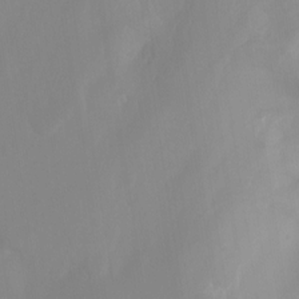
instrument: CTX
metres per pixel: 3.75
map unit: Ht
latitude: -15.2187
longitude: -52.5168
